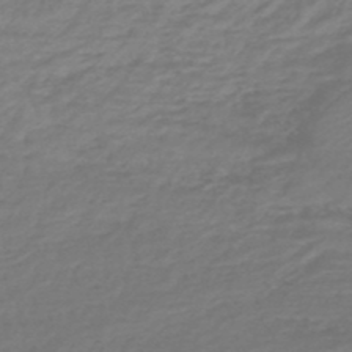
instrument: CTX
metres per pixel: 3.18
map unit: lHb
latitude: -47.9556
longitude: 66.0283
